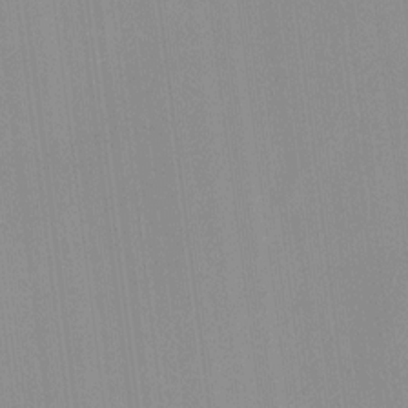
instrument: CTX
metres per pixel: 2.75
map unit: HNhu
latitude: 8.0255
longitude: 13.5777
